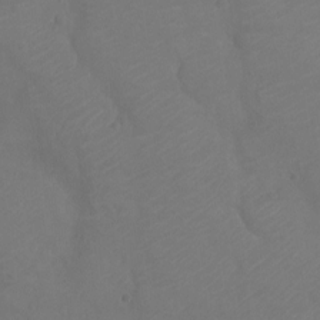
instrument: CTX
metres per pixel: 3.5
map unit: Ht
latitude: -11.1242
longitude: -20.7624
